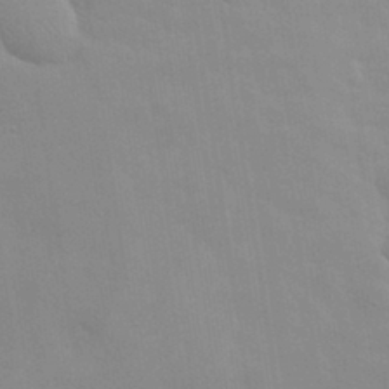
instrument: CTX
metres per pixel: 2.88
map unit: eHh
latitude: 32.2711
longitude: -70.3656
